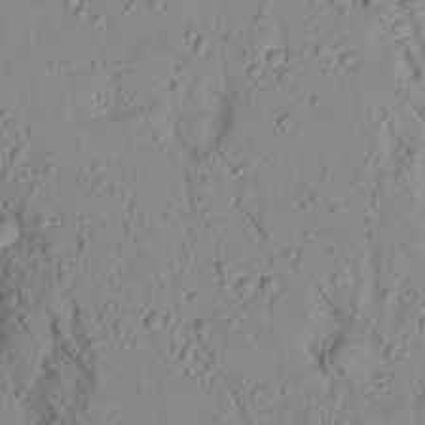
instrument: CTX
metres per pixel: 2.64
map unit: Aa
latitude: 17.7828
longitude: -146.8947
